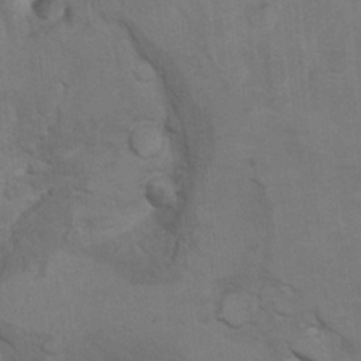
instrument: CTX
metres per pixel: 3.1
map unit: Hto
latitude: 9.2726
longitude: -35.5560
